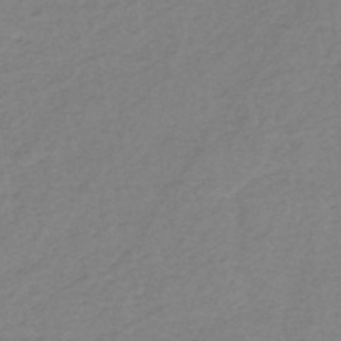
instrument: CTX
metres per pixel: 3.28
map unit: eHh
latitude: -45.8800
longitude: -29.6694
